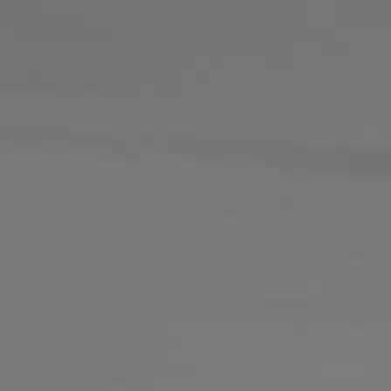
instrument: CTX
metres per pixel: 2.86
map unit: lApd
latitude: 80.8191
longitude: 153.0864
